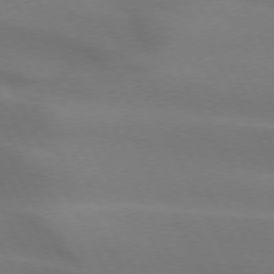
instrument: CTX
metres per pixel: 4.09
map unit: lApd
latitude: 73.2915
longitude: -49.1592
